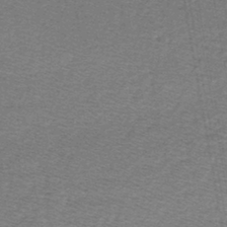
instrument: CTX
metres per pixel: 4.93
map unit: lHb
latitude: -43.8233
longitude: 62.4818
